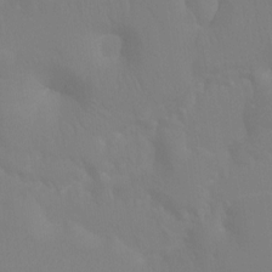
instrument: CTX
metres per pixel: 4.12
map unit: Ht
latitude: -10.0850
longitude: -34.6112
